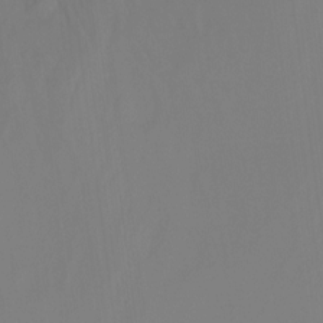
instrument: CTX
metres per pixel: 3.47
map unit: Ht
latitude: -14.2173
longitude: -53.8961
